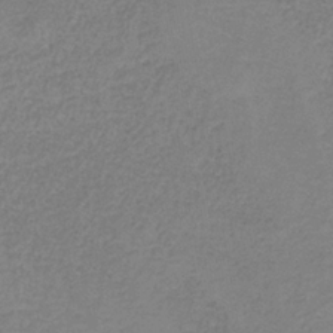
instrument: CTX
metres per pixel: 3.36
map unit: HNb
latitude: -35.3321
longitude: 52.3684
